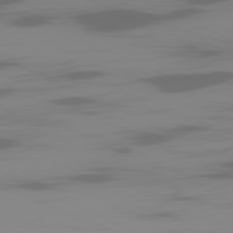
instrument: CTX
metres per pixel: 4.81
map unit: Ap
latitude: -81.2376
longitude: -62.0822
